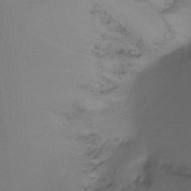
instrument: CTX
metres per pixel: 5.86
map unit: Ht
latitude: -15.7667
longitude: -49.6883
